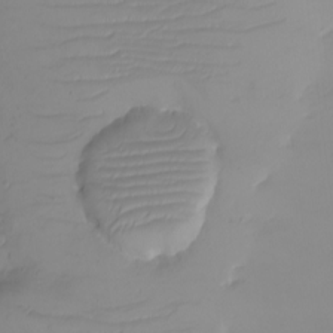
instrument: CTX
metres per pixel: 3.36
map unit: eHh
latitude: -6.5384
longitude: -79.9906
